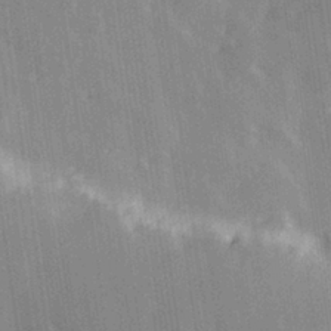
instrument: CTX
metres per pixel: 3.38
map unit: Hve
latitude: 28.2900
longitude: 147.2565
